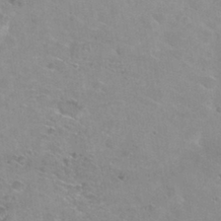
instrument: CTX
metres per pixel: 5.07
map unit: Hto
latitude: 30.1011
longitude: -46.7813
